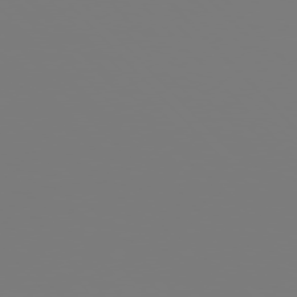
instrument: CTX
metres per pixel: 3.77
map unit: Hpe
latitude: 76.2900
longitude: -136.5546
